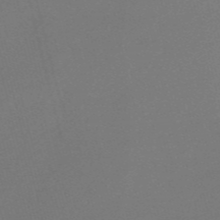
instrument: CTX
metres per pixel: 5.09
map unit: Nve
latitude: -56.8030
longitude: 61.9556
